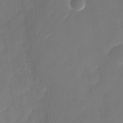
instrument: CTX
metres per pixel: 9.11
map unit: Nhu
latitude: -29.0109
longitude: -74.3089
